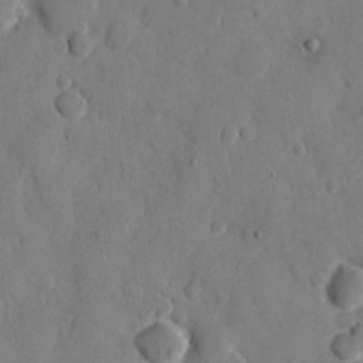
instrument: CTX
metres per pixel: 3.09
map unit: eHh
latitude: 10.3278
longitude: -67.4237
